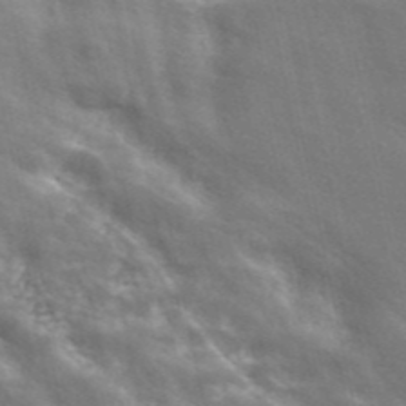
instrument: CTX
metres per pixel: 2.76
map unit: ANa
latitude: 42.6868
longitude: 46.9541
